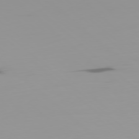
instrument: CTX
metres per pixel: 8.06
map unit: Ap
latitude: -78.9919
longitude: -71.8016
